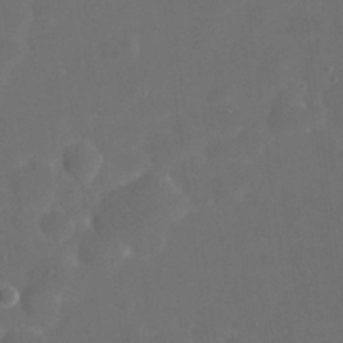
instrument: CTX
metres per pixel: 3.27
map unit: eHh
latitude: 19.6505
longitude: -66.0633
